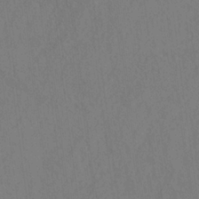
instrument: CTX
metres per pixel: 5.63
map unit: HNhu
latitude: -28.8030
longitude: 66.6896
